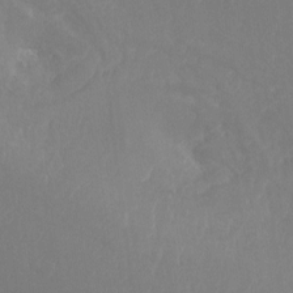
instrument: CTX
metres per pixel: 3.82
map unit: Hto
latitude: -8.4251
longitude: -47.2915
